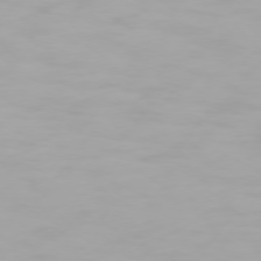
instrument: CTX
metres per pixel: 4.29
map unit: Hpe
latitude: 74.2523
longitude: -129.4804
